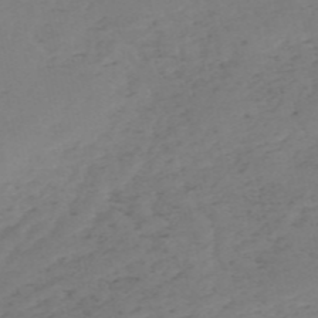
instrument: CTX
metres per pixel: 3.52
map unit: HNb
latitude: -55.0676
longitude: -44.1011
